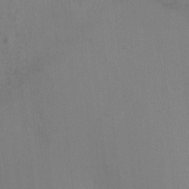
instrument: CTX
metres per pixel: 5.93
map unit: Ht
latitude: -3.6532
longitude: -17.3104
